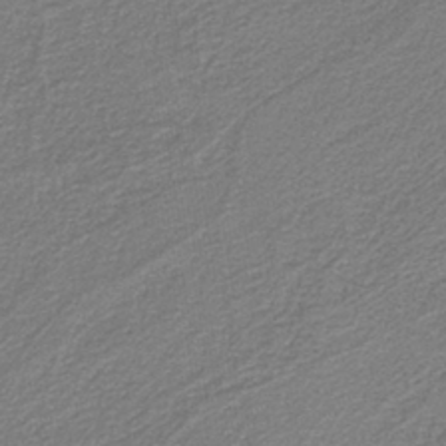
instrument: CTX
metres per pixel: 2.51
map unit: eAb
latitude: -39.2943
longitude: 52.1605
